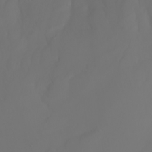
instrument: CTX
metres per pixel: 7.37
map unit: Aa
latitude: -6.7274
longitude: -85.6883
